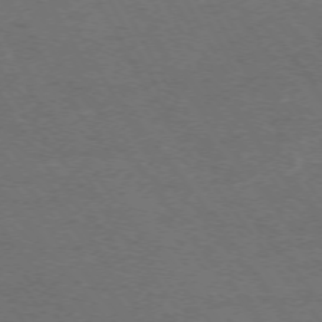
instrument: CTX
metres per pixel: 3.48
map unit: Ap
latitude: -74.5574
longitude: -74.8569
